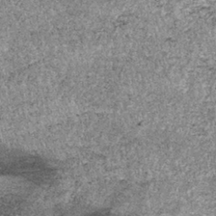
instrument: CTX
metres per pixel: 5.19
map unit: lHb
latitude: -37.4076
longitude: 66.8030
